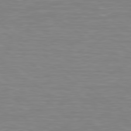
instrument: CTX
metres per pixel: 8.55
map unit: lApd
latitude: 79.1214
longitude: -89.8017
